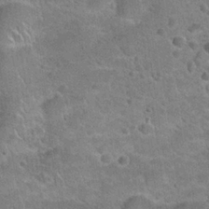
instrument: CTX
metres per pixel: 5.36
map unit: Hto
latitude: 21.4427
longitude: -49.1970
